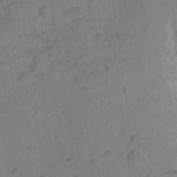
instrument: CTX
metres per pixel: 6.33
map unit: Aa
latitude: 23.4237
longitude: -148.8758
